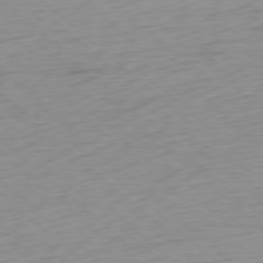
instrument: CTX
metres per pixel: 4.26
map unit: Ap
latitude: -78.6140
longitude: -71.2726
